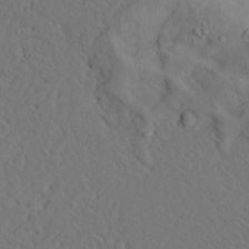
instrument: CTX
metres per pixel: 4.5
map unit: Ave
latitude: 23.8394
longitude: -132.2334
